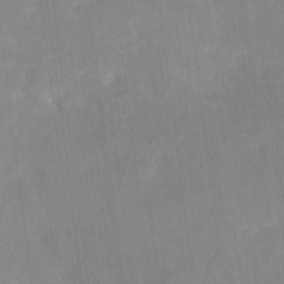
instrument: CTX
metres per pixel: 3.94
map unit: eHh
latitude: 4.6490
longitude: -68.4412
